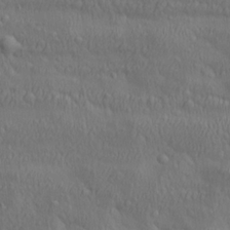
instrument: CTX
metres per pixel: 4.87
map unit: lAa
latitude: 22.6679
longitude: -137.8584
